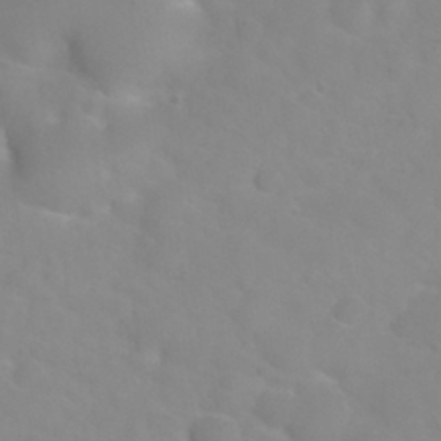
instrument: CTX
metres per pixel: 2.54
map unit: Nhu
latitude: 27.0648
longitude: -55.3859
